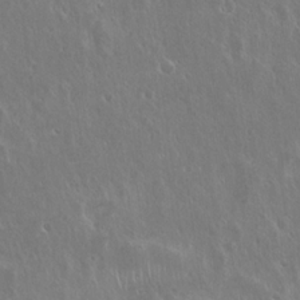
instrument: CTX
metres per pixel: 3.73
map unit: Hto
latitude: 19.0836
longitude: -57.4426
